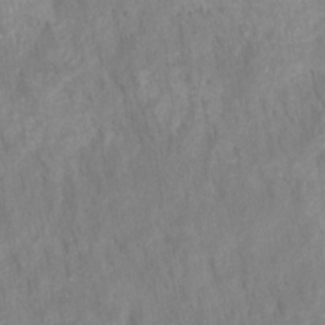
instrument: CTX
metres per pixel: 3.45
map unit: HNhu
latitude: -27.8233
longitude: 72.9730
